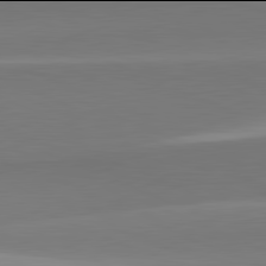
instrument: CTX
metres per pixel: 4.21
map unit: lApd
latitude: 81.9906
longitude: 144.6330
